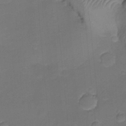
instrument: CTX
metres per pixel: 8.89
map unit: Ht
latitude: -18.3684
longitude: -44.4034
